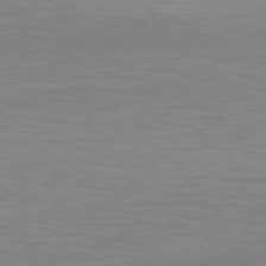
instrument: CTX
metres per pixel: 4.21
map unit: Hpe
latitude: 78.4790
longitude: -121.8395
